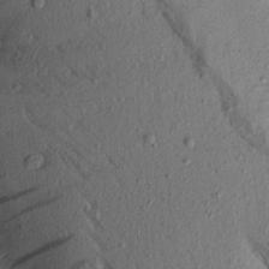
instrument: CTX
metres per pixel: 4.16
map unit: Aa
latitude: 16.7057
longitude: -146.9703
